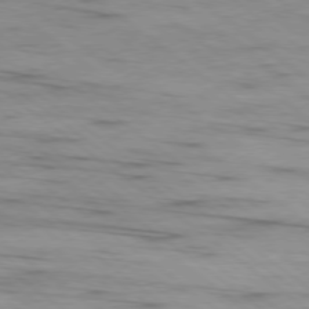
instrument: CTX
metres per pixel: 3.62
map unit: Ap
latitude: -79.1620
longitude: -100.3845
